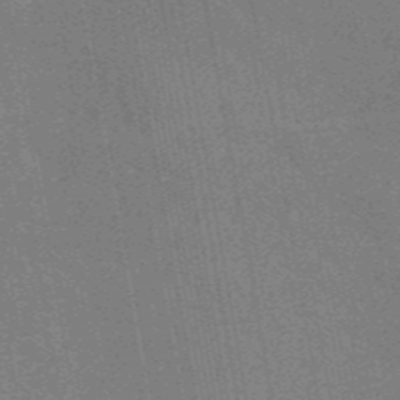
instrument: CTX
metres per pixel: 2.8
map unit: eAb
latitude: 46.5546
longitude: 122.3118
